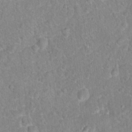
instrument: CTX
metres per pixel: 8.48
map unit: Hto
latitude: 16.7057
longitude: -41.5749
